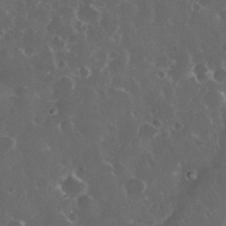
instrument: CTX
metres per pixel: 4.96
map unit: eHh
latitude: 33.9339
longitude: -61.4048
